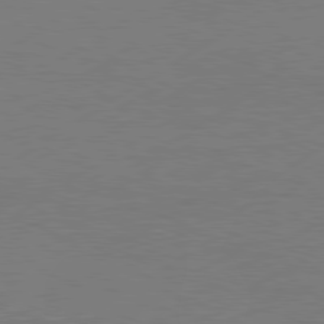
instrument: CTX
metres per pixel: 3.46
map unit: Hpe
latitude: 78.4034
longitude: -127.5938
